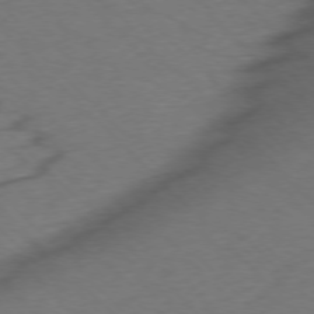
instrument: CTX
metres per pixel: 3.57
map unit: Ap
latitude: -75.8990
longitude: -78.4790
